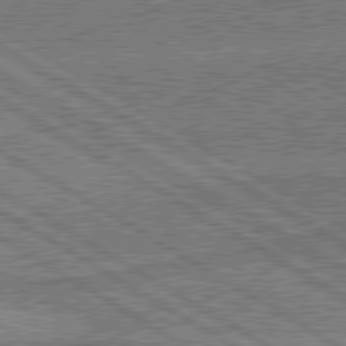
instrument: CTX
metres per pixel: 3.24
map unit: lApd
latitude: 79.8961
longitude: 168.6329
